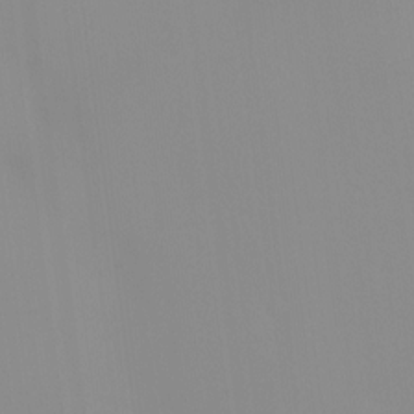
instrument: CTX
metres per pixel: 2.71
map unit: HNhu
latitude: 2.2333
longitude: 8.0661
